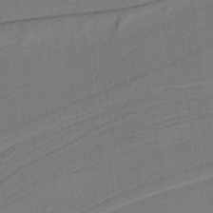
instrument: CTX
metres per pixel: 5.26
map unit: lHb
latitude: -38.8597
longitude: 54.8786
